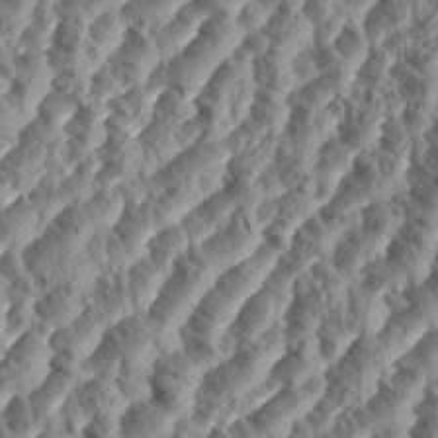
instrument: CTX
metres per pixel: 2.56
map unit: eHh
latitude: 35.2348
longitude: -137.4616
